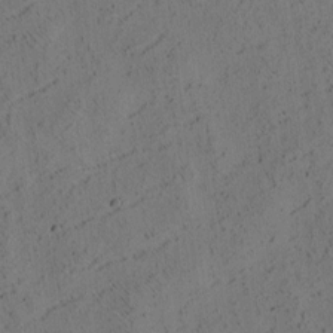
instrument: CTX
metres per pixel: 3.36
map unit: eHh
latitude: 3.7071
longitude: -78.5546
